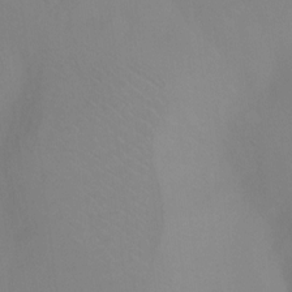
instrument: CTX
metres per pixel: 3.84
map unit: Ht
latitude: 0.8947
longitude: -36.1389
